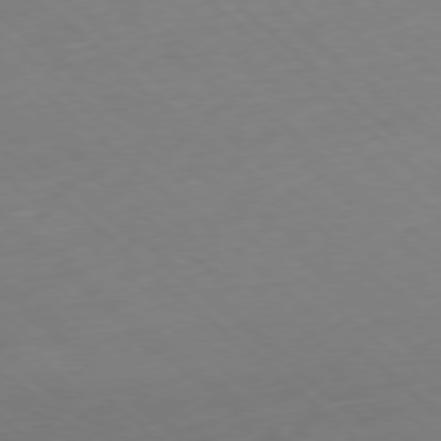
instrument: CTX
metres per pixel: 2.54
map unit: Hpe
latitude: -78.3117
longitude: 14.1228
